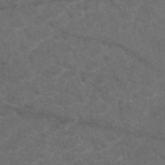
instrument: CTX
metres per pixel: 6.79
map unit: eAb
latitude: 47.8395
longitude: 117.1998
